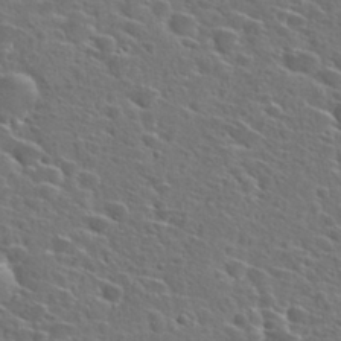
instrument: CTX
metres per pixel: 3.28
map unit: Hto
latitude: 27.1025
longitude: -46.9892
